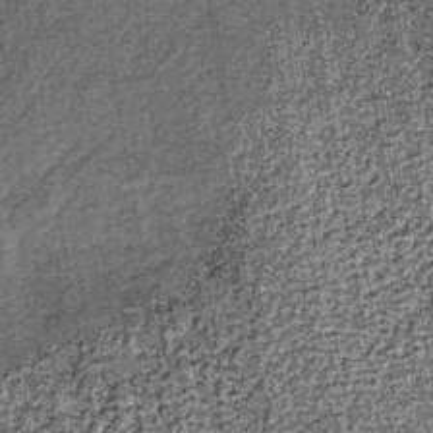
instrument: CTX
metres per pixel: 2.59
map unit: lHb
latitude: -39.8989
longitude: 64.4818
